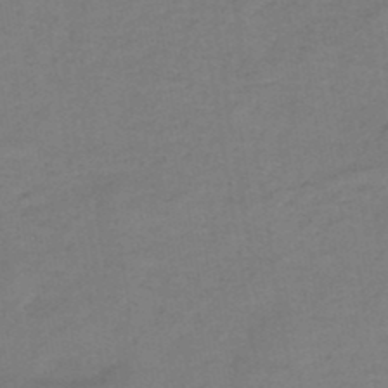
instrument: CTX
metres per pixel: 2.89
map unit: HNb
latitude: -47.4265
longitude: -39.0080
